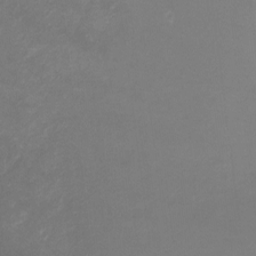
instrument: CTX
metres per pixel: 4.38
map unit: Ht
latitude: 1.4237
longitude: -34.8191
